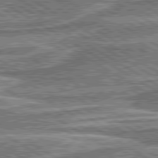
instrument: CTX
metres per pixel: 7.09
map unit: lApd
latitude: 80.4601
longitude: 172.6329
